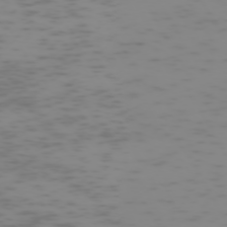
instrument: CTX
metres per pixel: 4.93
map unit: Hpe
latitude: -73.1998
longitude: 6.3306
